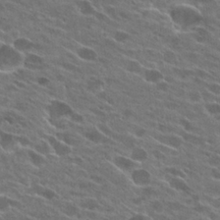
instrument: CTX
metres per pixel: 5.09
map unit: Hto
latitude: 25.5749
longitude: -43.0081
